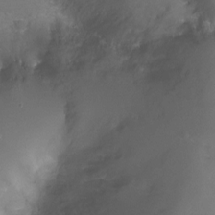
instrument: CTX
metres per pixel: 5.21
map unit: Ht
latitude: -8.5952
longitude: -29.6694
